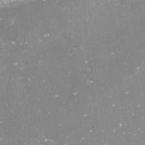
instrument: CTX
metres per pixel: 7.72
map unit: Nve
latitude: -17.6722
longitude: -59.1781
